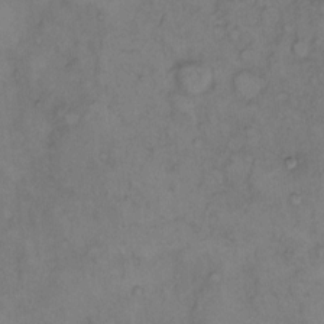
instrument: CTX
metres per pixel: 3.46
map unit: eHh
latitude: 9.2726
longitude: -62.8191
